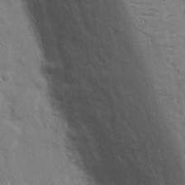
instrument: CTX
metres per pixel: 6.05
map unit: eHh
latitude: 12.7624
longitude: -70.5546
